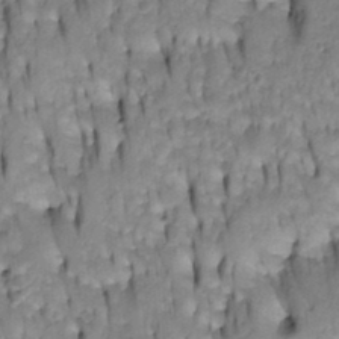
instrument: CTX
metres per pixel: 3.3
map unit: Htu
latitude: -4.3684
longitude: 150.6518
